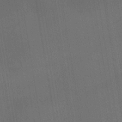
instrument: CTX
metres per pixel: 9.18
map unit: lHb
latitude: -40.2739
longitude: 73.0108
